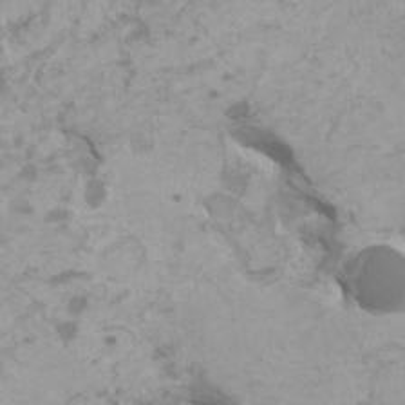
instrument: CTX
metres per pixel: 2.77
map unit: HNhu
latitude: 2.1955
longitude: -1.2726
